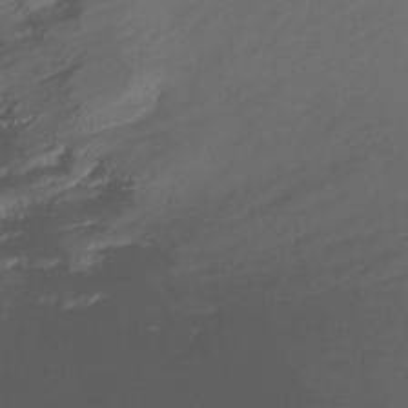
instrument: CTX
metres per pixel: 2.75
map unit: Ht
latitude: -14.6897
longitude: -52.2145
